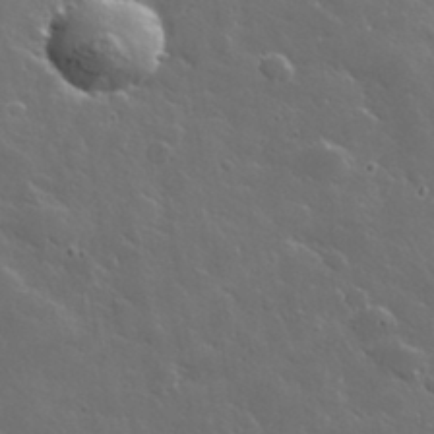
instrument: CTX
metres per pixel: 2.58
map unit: lHvf
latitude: 35.8016
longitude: -91.3104
